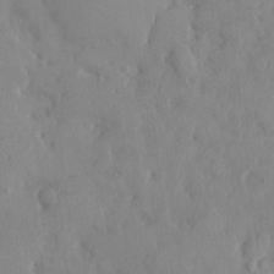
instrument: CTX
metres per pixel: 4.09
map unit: HNhu
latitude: 6.8191
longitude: -2.8569
